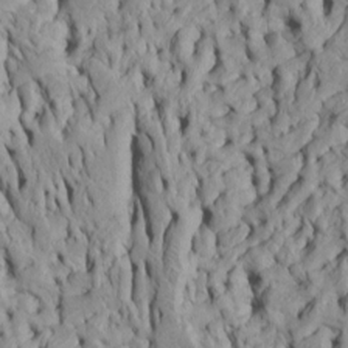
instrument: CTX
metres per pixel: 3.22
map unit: Htu
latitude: -5.5399
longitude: 152.4629
